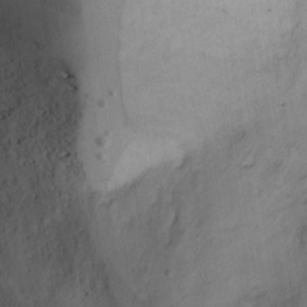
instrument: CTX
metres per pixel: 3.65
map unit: Ave
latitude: 23.0080
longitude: -133.0081
